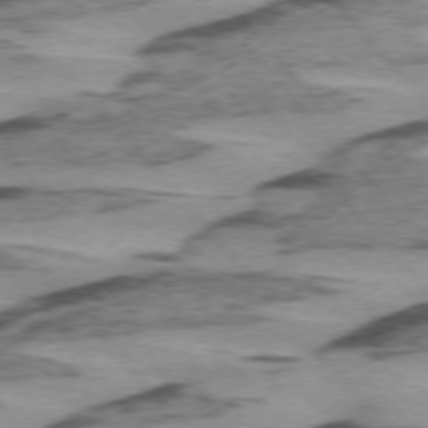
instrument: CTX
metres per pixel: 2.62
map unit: lApd
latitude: 75.1970
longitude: -77.5371
